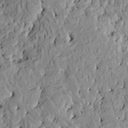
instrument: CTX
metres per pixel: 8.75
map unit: HNhu
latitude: 7.0269
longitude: -2.4979
